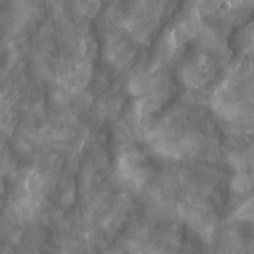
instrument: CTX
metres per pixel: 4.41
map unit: eHh
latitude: 33.4426
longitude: -78.3845
